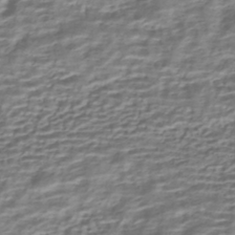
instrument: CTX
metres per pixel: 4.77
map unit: HNhu
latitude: -42.6518
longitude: 100.2172
